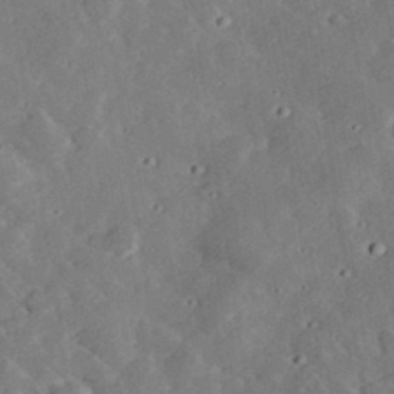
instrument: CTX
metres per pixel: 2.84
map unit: lHvf
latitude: 33.3104
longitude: -83.7260
